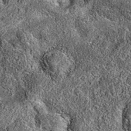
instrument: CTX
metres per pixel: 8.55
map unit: eAb
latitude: 36.1200
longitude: 110.9731
